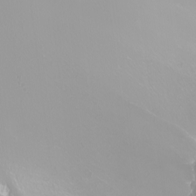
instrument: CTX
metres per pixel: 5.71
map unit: Nhu
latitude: -7.8611
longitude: -93.4426
